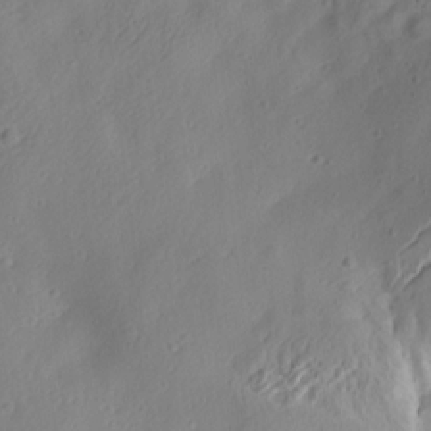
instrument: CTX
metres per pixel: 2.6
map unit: Aa
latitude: 12.7246
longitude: -140.9702
